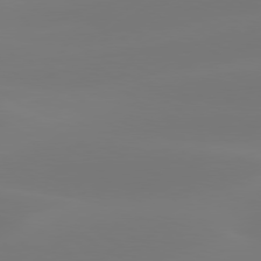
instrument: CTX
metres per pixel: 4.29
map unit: Hpe
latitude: 78.3468
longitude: -129.0836
